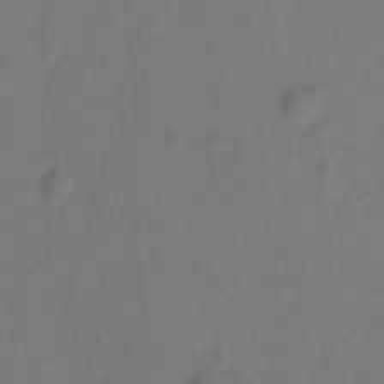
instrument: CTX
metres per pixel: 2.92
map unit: Hto
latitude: 0.2144
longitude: -34.4034
